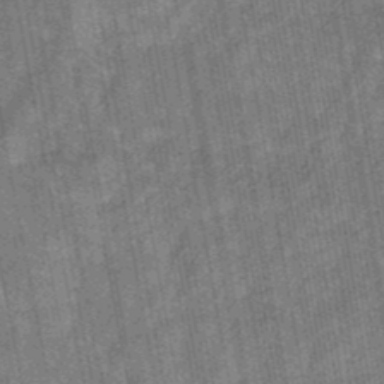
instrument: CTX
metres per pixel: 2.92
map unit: eHb
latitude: -29.8800
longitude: 70.3495
